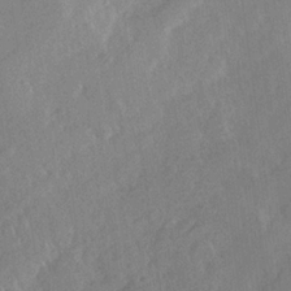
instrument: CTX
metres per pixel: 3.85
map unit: Hve
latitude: 24.1011
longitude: 144.4251
